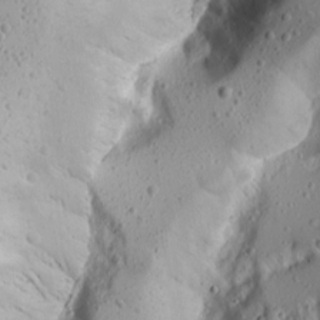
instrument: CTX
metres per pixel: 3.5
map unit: Ave
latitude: 15.4238
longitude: -140.4978
